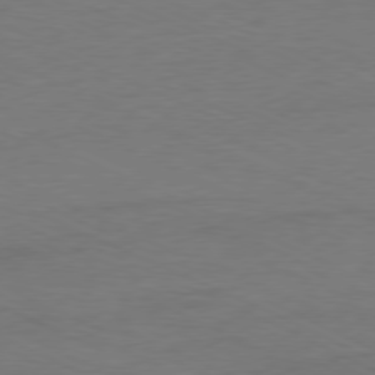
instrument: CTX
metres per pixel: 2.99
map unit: Ap
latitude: -77.9745
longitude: -73.0081
